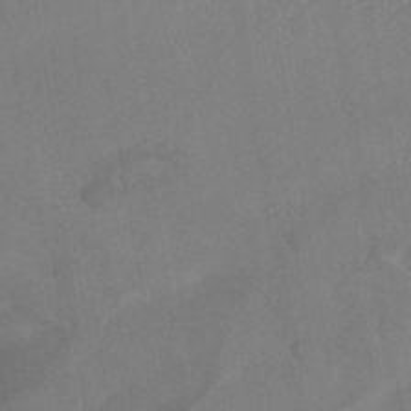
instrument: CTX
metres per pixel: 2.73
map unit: HNhu
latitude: -44.1417
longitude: 91.8612
